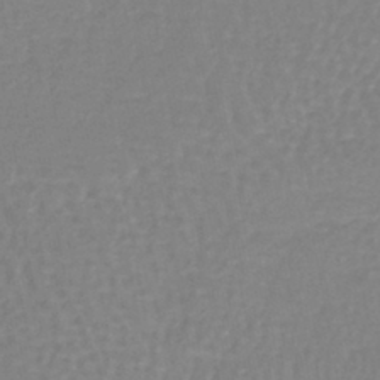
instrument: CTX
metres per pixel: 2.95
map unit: lHb
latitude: -42.1038
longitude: 63.1431
